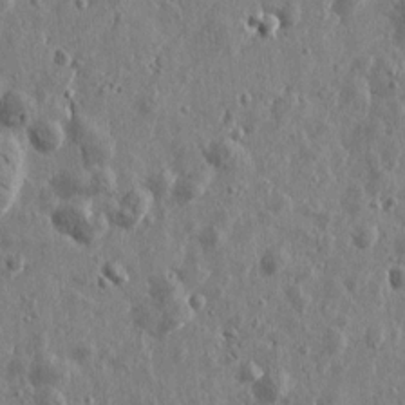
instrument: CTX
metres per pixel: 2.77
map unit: Htu
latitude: 0.1955
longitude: -178.0822
